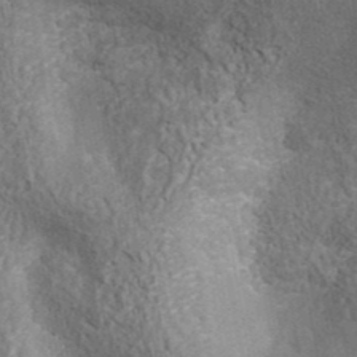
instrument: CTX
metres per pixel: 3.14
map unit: ANa
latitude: 41.4426
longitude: 26.9163
